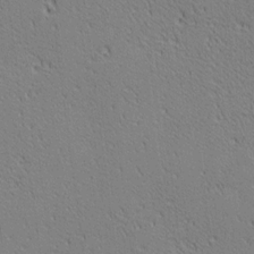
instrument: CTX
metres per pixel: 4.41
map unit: lAa
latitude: 12.3845
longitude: -107.7639
